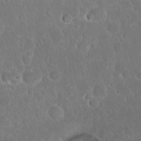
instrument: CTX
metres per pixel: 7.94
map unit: eHh
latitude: 22.1389
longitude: -58.3467
